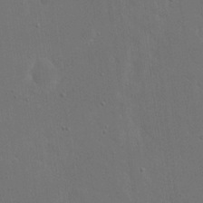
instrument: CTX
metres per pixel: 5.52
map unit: eHh
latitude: 18.9891
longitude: -67.4048
